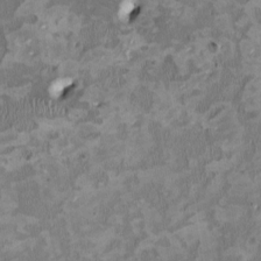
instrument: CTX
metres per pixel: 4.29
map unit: HNhu
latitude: 2.6301
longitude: -4.4412
